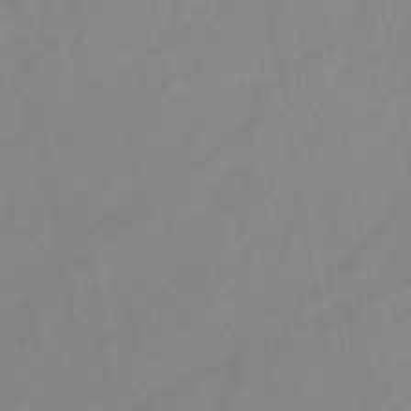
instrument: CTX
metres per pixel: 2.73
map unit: HNb
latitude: -46.2928
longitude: -38.6868
